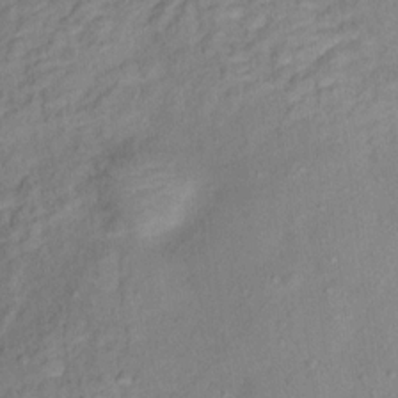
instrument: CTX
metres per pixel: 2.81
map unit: Ht
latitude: 12.7435
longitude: -40.3089
